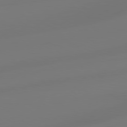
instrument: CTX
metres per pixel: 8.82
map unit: Hpe
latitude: 78.8947
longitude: -128.6112
